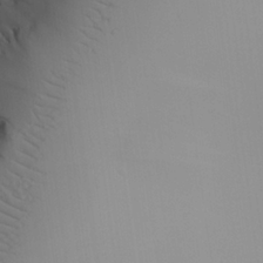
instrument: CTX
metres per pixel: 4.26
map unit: Aa
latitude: 23.9528
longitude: -127.3104
